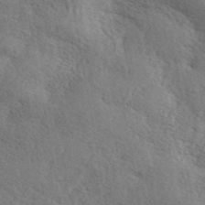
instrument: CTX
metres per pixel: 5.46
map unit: ANa
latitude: 41.6504
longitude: 52.3117
